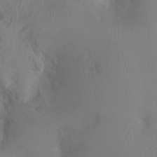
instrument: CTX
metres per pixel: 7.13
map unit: Nhu
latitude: -0.1039
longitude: -16.4223
